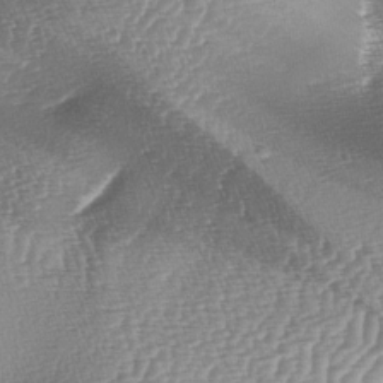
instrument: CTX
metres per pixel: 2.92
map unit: lAa
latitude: -4.9352
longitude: -129.0647
